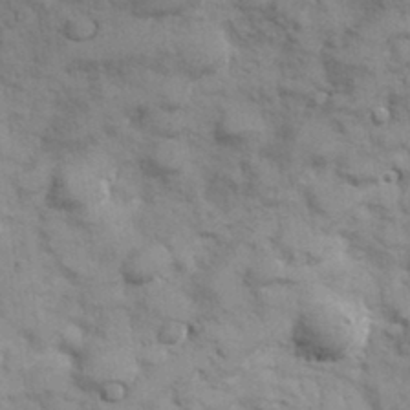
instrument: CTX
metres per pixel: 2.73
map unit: Hve
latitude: 32.5924
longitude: 151.1809
